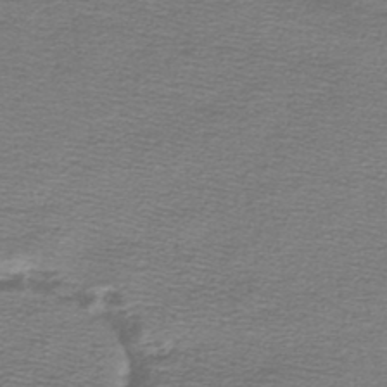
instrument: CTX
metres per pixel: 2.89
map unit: lHb
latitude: -44.6519
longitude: 56.8597
